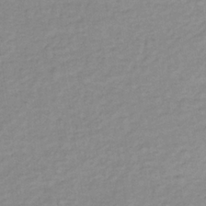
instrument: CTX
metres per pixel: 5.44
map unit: lHb
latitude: -34.9920
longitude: 69.3698
